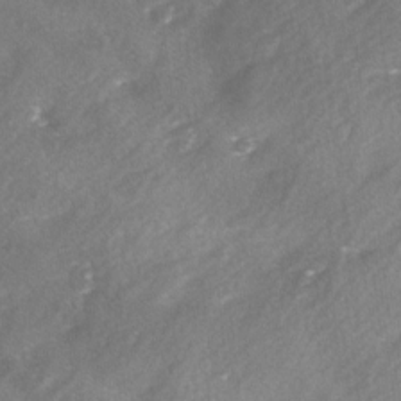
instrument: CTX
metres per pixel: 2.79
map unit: Ave
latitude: 0.2333
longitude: -112.3278
